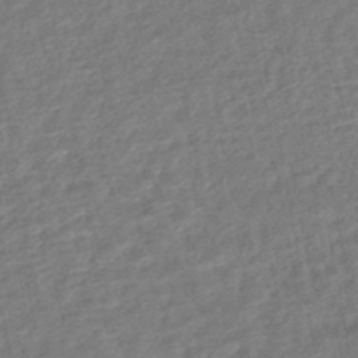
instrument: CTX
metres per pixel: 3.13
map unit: HNhu
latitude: -45.5588
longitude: 102.0283
